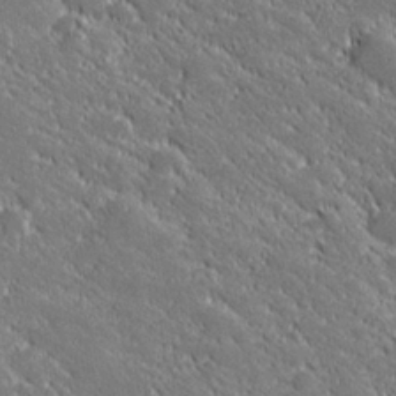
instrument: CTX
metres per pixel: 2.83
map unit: lHvf
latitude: 27.4427
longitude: 141.4643
